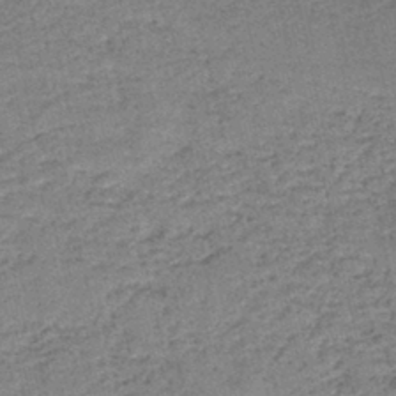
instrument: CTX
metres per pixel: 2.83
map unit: HNb
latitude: -39.8423
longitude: 49.8423
